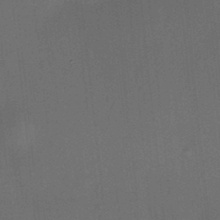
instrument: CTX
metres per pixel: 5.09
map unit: HNhu
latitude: 13.0648
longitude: 10.6330
